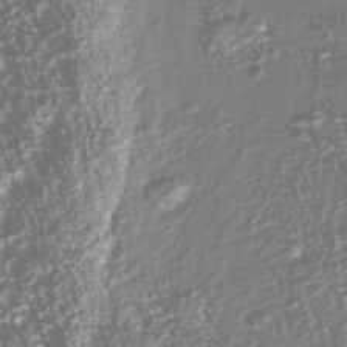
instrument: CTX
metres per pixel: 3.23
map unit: Nhu
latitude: -39.8611
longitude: -82.3089
